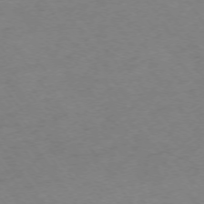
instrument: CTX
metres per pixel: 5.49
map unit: Ap
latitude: -74.6141
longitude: -67.9150
